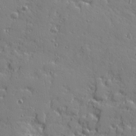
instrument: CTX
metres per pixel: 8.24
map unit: Ave
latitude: 11.3860
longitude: -101.5560
